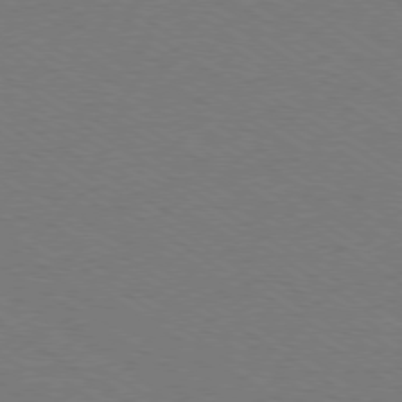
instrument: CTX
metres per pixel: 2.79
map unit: Ap
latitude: -79.1620
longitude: -84.7813
